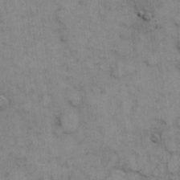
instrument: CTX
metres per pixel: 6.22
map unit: eHh
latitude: 7.0080
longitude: -65.0269
